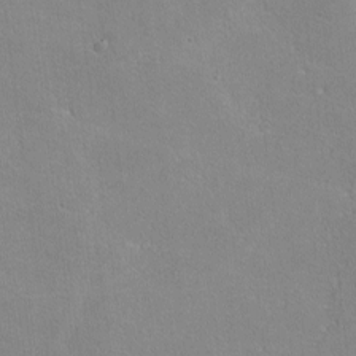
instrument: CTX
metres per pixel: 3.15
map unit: lHvf
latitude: -11.0675
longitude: -101.9528
